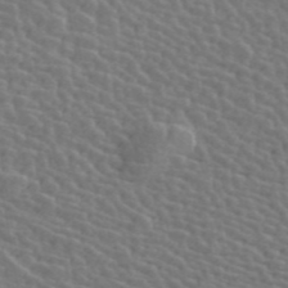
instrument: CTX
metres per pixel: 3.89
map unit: ANa
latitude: 45.3482
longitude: 38.2739
